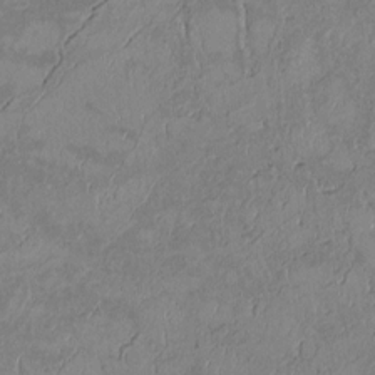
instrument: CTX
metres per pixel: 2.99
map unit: Htu
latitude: 2.8569
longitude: 148.5763
